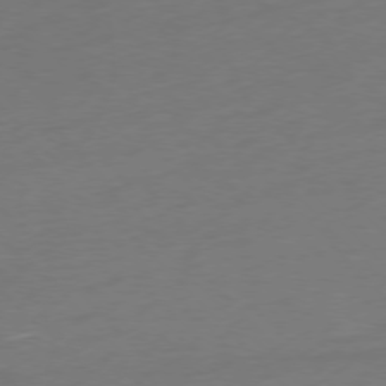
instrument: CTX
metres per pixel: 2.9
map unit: Ap
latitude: -77.4265
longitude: -68.9136
